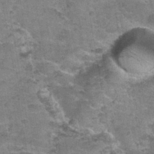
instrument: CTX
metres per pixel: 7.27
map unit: Nhu
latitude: 32.1766
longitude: -52.8569
